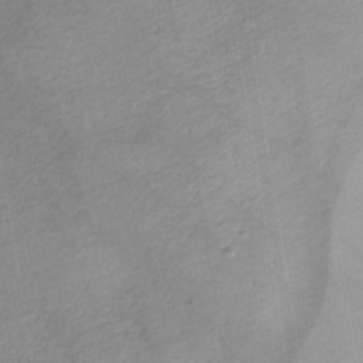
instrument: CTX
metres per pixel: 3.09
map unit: lHb
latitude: -36.5195
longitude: 71.3888
